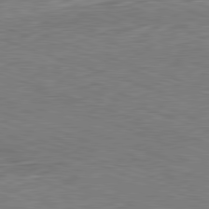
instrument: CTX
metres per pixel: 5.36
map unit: Hpe
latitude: -82.4062
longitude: 14.2740
